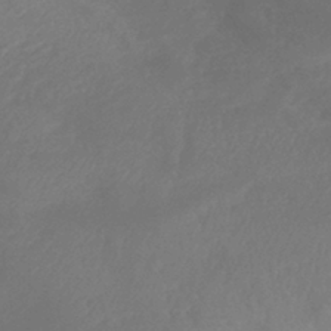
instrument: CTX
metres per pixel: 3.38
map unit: lHb
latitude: -39.7856
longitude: 74.8030
